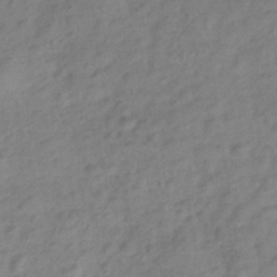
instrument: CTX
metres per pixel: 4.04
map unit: Hve
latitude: -32.9542
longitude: 90.0283
